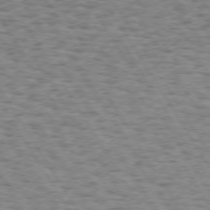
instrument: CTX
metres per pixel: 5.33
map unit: Hpe
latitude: 72.9892
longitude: -130.3846
